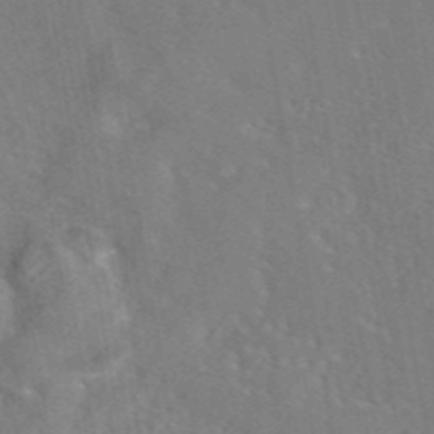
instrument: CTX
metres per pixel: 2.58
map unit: eAb
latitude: 45.7072
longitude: 109.1809
